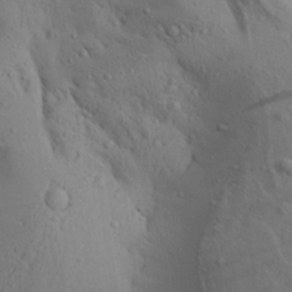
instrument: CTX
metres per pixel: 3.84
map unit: Aa
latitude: 28.0633
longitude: -132.3656
